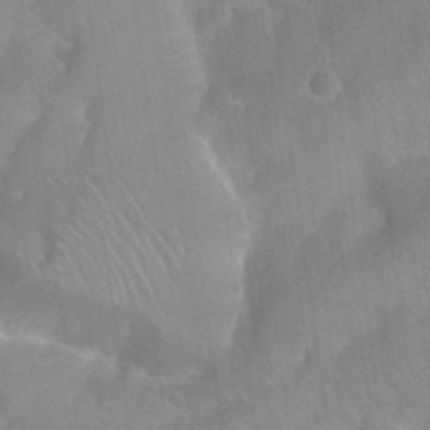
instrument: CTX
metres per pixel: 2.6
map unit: Nhu
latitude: 26.5924
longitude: -56.1955
